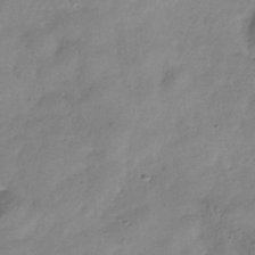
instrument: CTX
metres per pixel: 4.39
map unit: Hve
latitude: -34.2173
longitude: 89.5399
